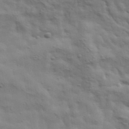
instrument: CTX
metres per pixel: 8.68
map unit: eHh
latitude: 36.8191
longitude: -80.9514
